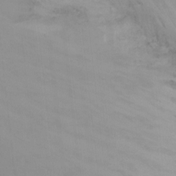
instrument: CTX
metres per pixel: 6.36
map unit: Nhu
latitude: -15.5022
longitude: -54.4790
